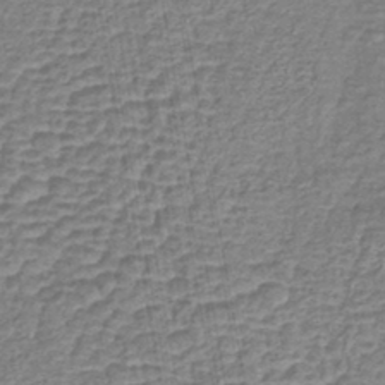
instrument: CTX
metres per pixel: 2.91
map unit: lHb
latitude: -43.1998
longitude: 78.9919
